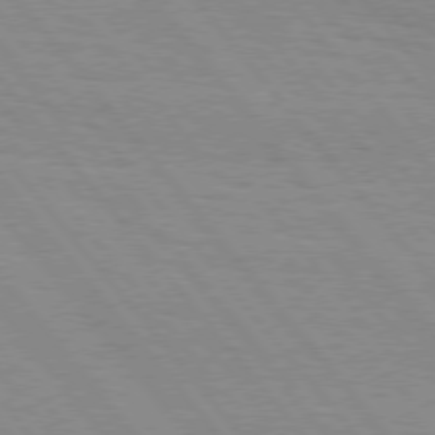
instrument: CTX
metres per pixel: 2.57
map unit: Hpe
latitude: 76.3845
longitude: -152.9703
